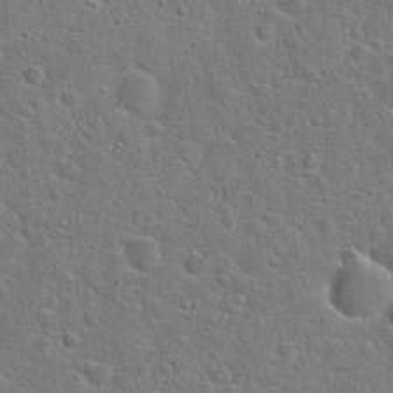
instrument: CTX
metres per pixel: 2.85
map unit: Hto
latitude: 23.4804
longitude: -46.4034
